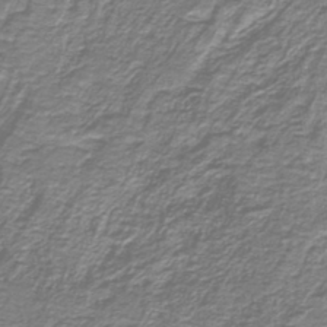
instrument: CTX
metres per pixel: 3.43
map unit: lHb
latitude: -41.0297
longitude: 55.2376
